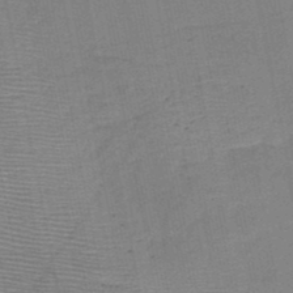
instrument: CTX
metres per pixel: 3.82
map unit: HNb
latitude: -48.0661
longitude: -40.2711
